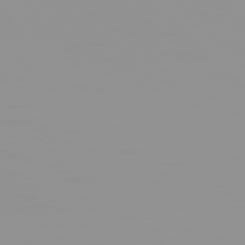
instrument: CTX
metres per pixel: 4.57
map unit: Hpe
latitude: 77.7638
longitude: -140.7624
